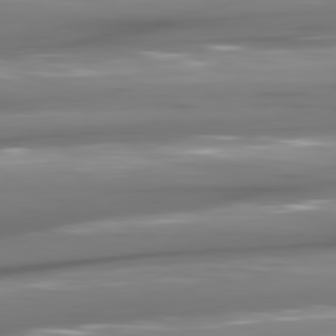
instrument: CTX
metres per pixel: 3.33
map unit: lApd
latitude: 80.9136
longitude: -144.1389
